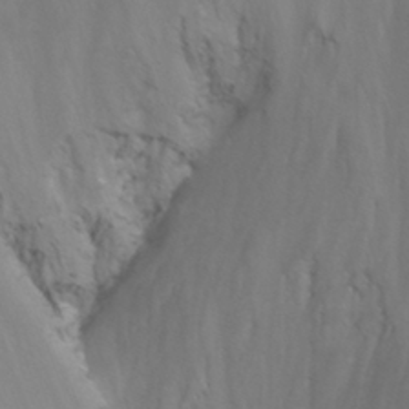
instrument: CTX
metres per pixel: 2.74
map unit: Nhu
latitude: -13.7856
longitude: -65.0837
